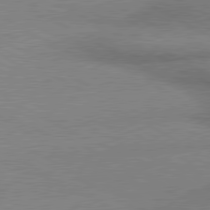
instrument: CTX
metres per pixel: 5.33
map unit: lApd
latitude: 80.2711
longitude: 165.5022
